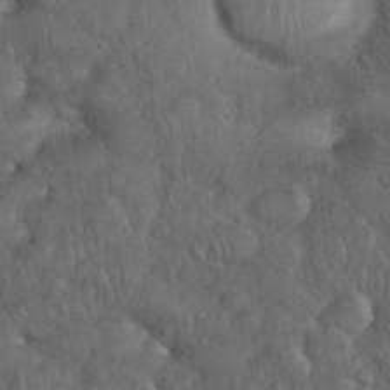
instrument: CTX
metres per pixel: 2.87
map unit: eHh
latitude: 36.0255
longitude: -61.9906
